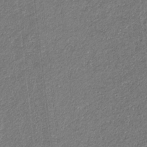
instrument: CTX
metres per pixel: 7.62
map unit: eHb
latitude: -30.5762
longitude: 66.2173
